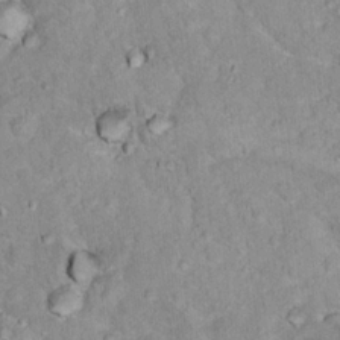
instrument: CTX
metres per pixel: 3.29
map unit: Hto
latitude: 16.8947
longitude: -35.8772
